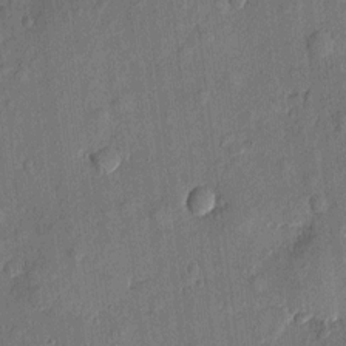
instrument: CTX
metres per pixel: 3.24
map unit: eHh
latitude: 5.3104
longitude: -73.0648
